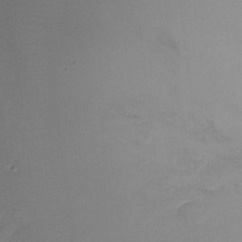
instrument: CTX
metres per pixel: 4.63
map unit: Nhu
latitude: -17.0109
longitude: -48.3089
